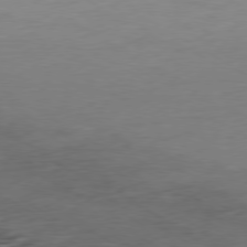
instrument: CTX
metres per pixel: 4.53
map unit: Ap
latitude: -79.3509
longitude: -57.8205
